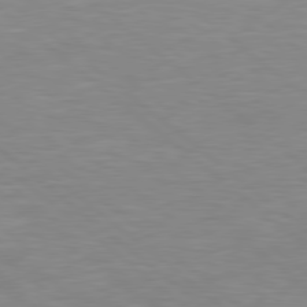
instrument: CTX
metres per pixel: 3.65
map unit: Hpe
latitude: 78.6491
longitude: -125.5560
